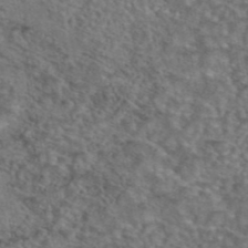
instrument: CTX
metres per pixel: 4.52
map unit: eAb
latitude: 43.6316
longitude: 104.2739
